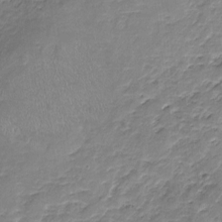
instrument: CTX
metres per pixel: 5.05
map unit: Nhu
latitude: -18.0850
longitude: -57.2536
